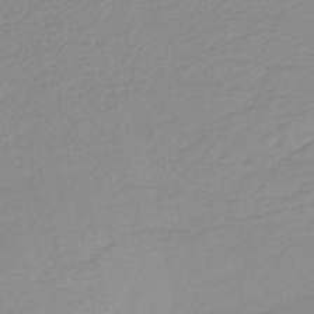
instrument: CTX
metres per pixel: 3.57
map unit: lHb
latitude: -44.1606
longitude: 60.1228
